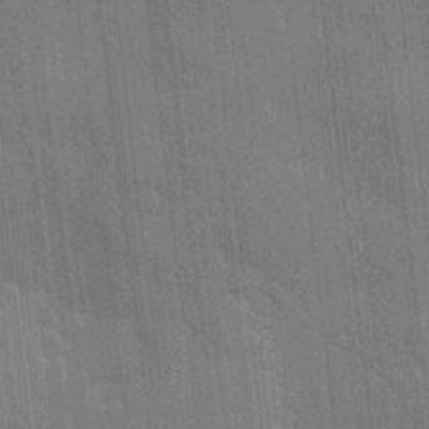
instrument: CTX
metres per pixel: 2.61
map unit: eHh
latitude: 6.0255
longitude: -74.6302
